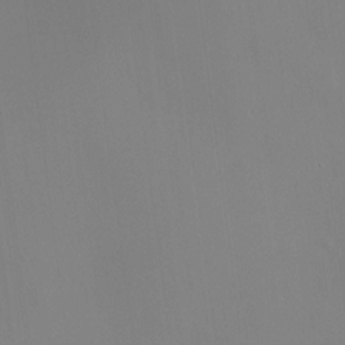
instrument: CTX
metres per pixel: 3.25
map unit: HNhu
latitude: 12.6869
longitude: 11.8611
